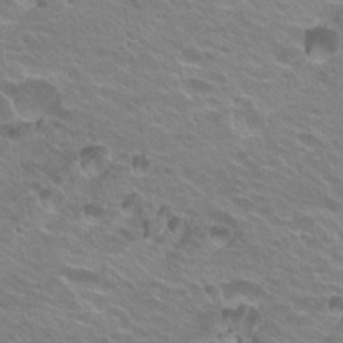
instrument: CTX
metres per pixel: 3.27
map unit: Hto
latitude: 23.7261
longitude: -31.3671
